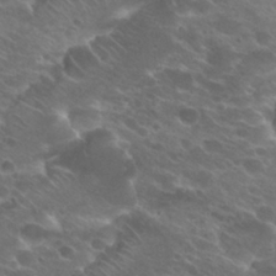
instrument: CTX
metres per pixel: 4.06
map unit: Hto
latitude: 25.0647
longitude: -40.0822
